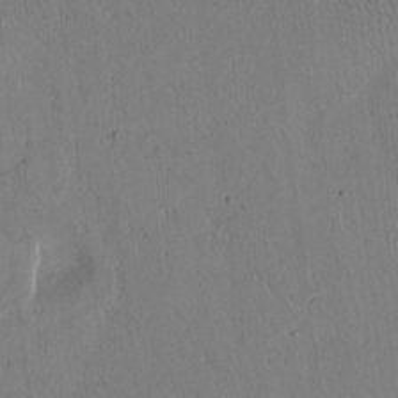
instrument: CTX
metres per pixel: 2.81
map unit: Htu
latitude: -0.8030
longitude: 170.4062
